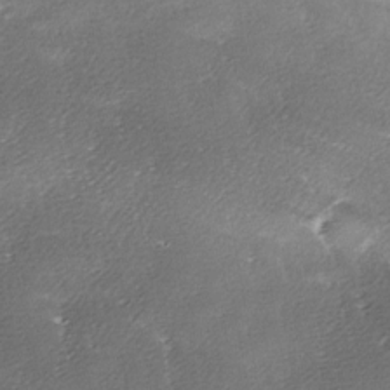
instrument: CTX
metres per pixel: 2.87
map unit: Ave
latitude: -7.1242
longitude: -123.0836
